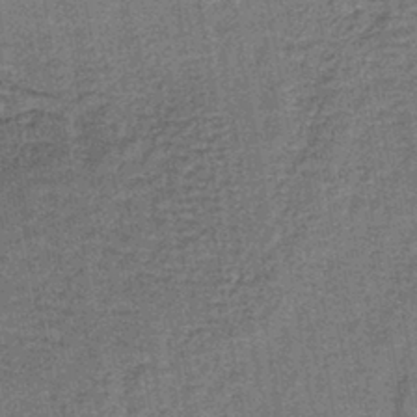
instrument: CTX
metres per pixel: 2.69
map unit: lHb
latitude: -40.6707
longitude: 58.6707
